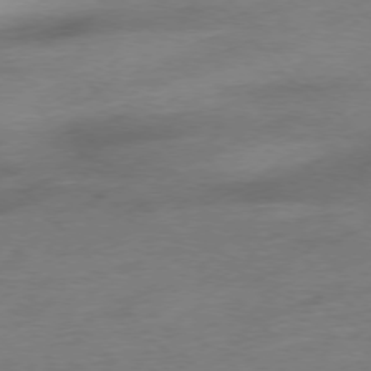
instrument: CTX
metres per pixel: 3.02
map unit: Hpe
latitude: -77.1053
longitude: -14.7625
